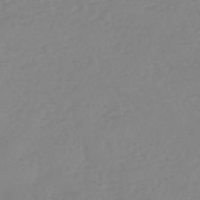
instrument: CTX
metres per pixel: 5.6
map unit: eHb
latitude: -45.1242
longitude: 84.6329
